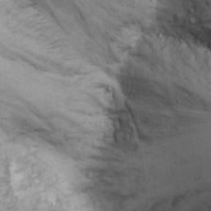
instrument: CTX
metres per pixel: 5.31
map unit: Ht
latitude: 9.6694
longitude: -39.5182
